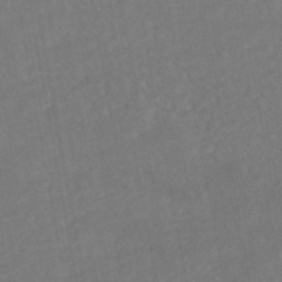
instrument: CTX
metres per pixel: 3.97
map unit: HNhu
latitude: -45.3321
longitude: 104.2361
